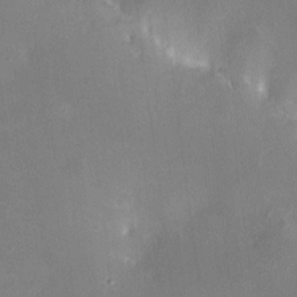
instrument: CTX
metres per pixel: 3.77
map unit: HNhu
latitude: 6.9514
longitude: 3.0864
